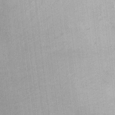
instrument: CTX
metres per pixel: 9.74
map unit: Ht
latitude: -3.5777
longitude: -13.3671
